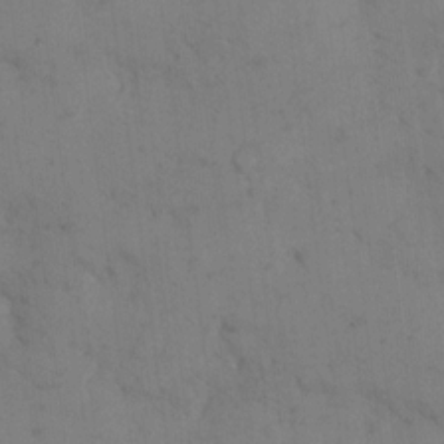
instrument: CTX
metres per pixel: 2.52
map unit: eHh
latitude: 10.0822
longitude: -63.1781
